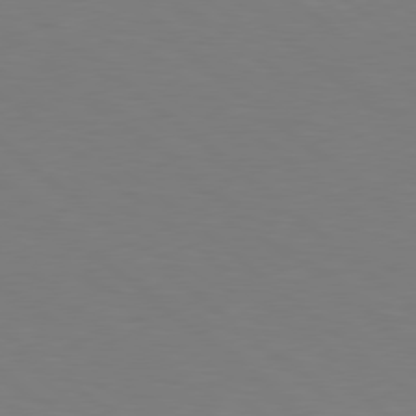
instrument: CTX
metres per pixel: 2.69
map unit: lApd
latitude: 78.7247
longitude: -176.6490
